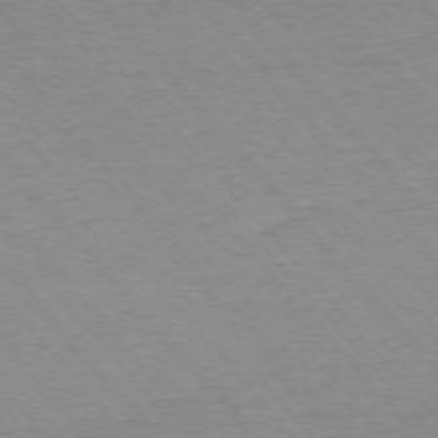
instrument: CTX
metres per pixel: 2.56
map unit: Ap
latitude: -76.2739
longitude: -94.5924
